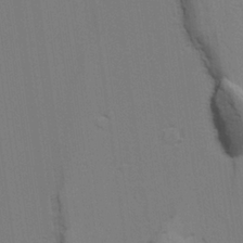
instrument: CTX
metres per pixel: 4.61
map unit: lAvf
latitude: 27.4049
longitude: -108.7246
